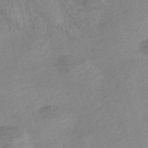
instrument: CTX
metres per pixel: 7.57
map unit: Nve
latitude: -56.4629
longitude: 53.7477
